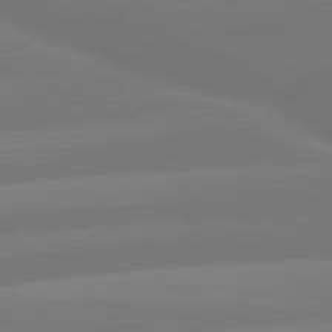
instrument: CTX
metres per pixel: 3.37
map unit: lApd
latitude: 79.9717
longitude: -149.3293
